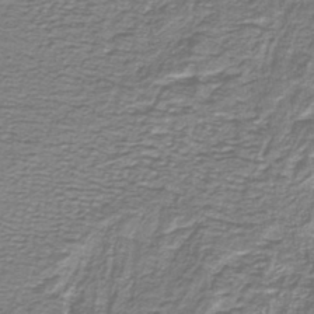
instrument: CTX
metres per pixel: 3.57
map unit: lHb
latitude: -41.0108
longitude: 55.2376
